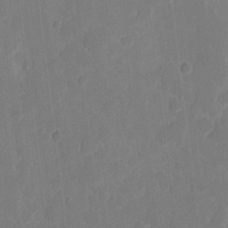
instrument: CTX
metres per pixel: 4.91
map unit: eHh
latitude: 5.3859
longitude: -66.4412
